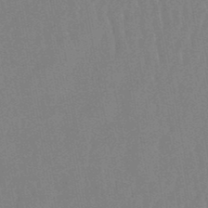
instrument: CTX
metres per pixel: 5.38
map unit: lHb
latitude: -48.2740
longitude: 71.2565
